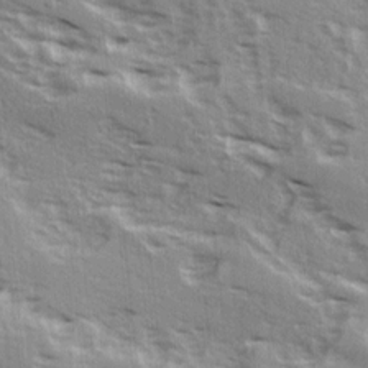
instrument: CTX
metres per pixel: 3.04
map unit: Ave
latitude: 15.9151
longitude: -130.0255
